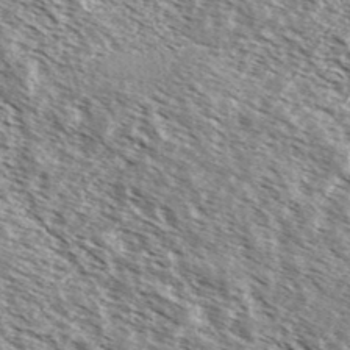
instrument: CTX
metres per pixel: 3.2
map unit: Ave
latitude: 38.1389
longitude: -110.2901
